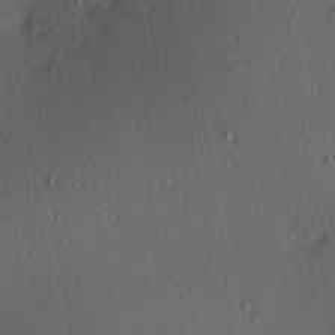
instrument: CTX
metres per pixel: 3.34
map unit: Hve
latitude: 14.1011
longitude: -89.9339
